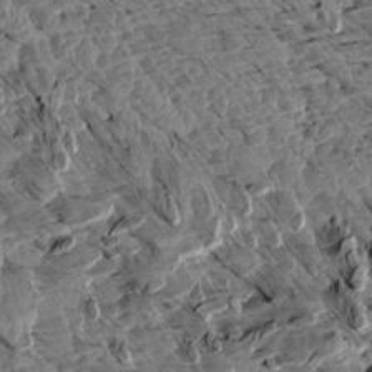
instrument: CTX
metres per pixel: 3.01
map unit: Aa
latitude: 12.8758
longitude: -141.3292
